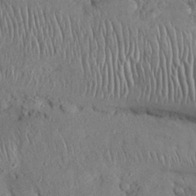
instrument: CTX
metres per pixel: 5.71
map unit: Nhu
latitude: 27.4615
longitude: -68.8002
